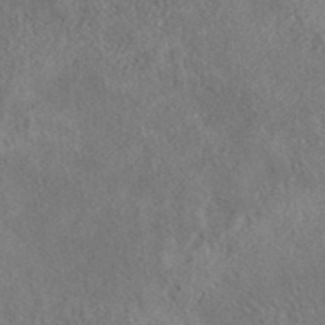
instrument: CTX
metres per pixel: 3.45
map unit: eAb
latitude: 40.5923
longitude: 103.3699
